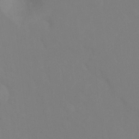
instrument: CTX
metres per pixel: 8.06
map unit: Ht
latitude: -13.8611
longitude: -58.5546
